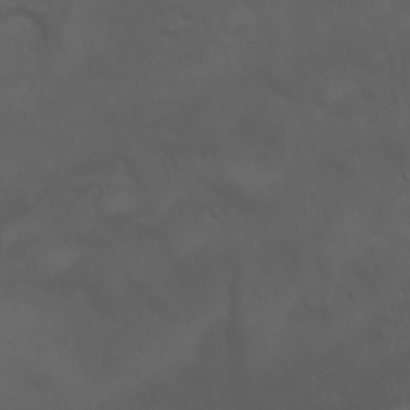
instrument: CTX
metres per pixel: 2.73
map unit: Nhu
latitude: 22.6490
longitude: -64.5546
